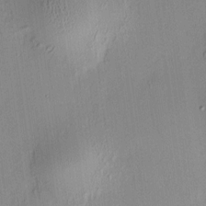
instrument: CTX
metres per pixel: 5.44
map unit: HNhu
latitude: 7.5560
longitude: 12.4440
